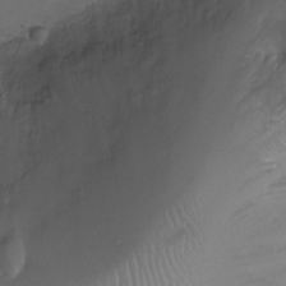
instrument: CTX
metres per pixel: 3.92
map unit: Ht
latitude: -7.2376
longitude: -19.6694
